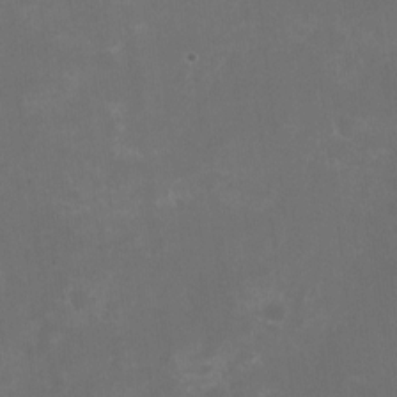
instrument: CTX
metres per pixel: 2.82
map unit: HNhu
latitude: -2.9352
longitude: -3.8394
